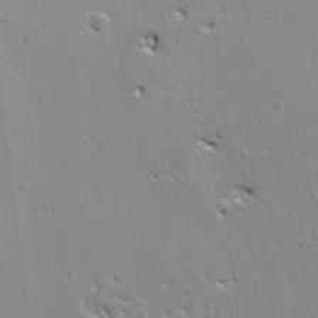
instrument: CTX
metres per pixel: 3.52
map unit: Ht
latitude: 8.6113
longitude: -76.6490
